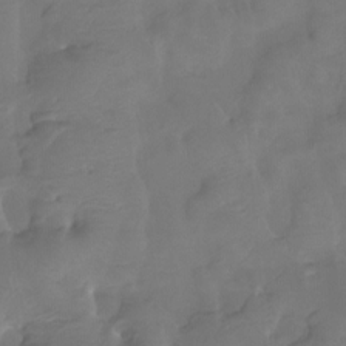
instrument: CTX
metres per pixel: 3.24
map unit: Htu
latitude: -14.1984
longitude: -46.7247
